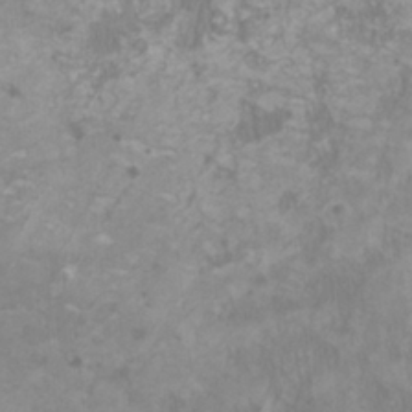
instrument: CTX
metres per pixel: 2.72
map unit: HNhu
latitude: 1.5182
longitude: -1.4615
